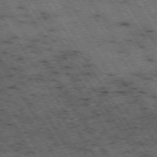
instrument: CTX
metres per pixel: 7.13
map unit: Hpe
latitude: -74.3118
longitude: 3.2564
